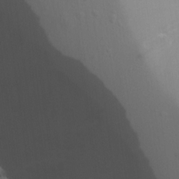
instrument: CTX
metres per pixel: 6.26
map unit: Aa
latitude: 17.5182
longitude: -124.8191
